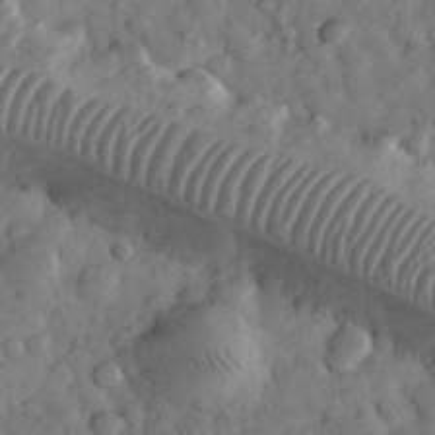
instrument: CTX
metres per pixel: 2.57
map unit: eHh
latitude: 33.2159
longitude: -69.4049
